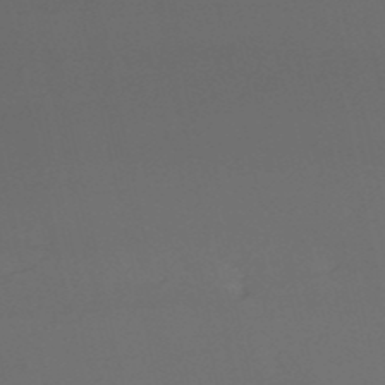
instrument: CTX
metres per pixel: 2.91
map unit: eHh
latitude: -52.3873
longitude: -25.1781
